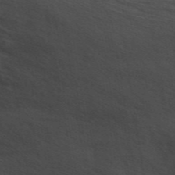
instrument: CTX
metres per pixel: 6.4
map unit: ANa
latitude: 49.6316
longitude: -79.7828
